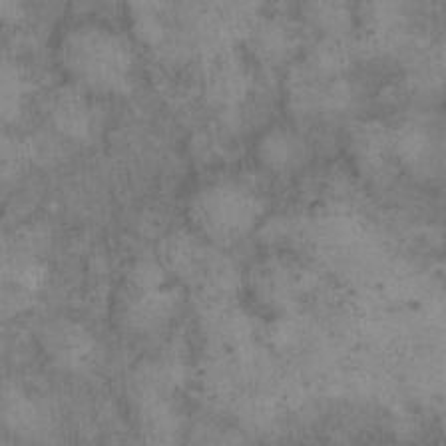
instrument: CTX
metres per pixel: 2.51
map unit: eHh
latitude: 15.1970
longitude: -64.4412
